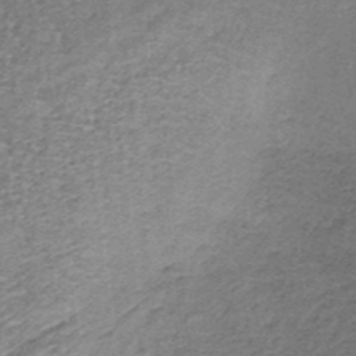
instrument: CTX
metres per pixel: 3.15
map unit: lHb
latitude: -36.7274
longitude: 60.9353
